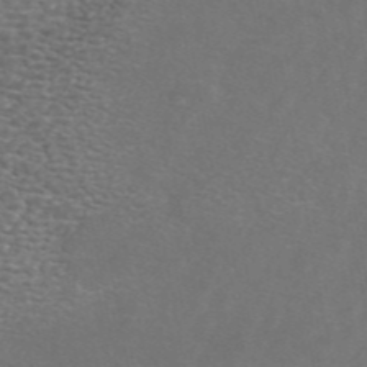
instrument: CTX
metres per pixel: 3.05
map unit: ANa
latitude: 44.6679
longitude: 26.8785
